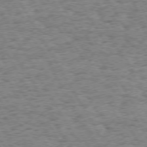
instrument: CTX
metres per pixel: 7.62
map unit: Hpe
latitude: 73.3860
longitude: -129.5182
